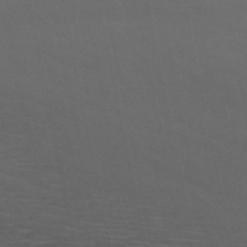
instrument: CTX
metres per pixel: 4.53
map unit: HNb
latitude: -50.7463
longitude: -43.3482
